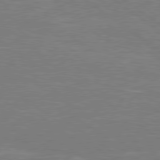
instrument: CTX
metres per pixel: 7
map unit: Hpe
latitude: 78.7624
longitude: -127.3482
